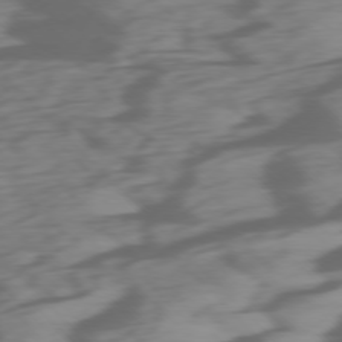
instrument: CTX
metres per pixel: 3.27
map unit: Ap
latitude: -76.6330
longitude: -78.6113
